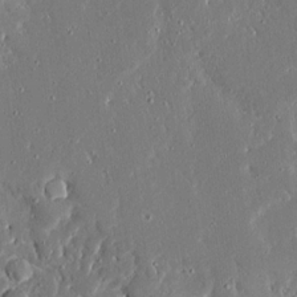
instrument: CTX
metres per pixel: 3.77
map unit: Ave
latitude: 16.7813
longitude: -140.6112
